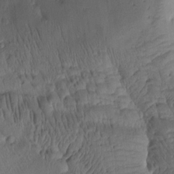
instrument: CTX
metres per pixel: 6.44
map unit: Htu
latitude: 2.4223
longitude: 178.5573
